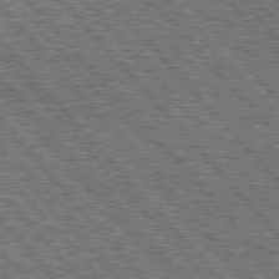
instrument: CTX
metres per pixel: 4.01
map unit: Hpe
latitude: 76.4979
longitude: -167.5938
